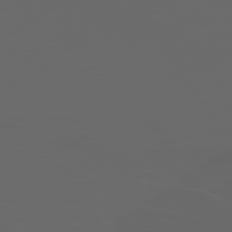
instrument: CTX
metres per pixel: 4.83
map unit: Ap
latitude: -80.1228
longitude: -71.1592
